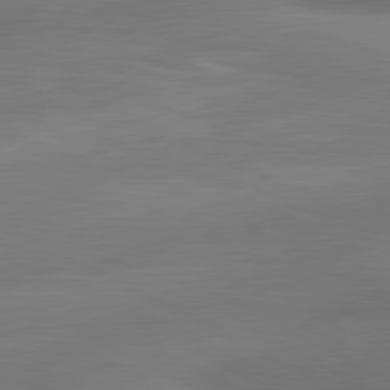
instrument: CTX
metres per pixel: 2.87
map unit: lApd
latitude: 81.2159
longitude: 132.8219
